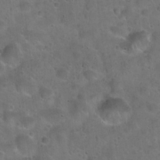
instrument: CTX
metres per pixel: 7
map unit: Hto
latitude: 22.4601
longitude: -53.3482
